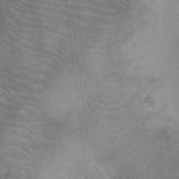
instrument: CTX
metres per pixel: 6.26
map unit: Ht
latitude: -3.7855
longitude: -16.8569
